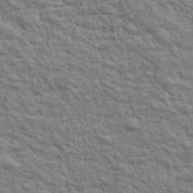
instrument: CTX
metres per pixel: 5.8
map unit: lHvf
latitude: 38.9325
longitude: -89.1592
